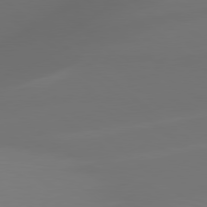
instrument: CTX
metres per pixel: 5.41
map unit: Hpe
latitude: 78.9514
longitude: -172.4978
